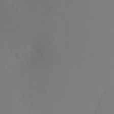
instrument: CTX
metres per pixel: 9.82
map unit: Ht
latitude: -7.3509
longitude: -27.9150
